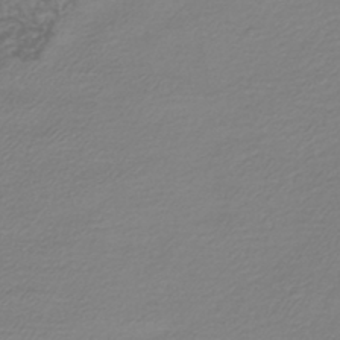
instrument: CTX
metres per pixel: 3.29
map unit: lHb
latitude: -41.5210
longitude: 61.4265
